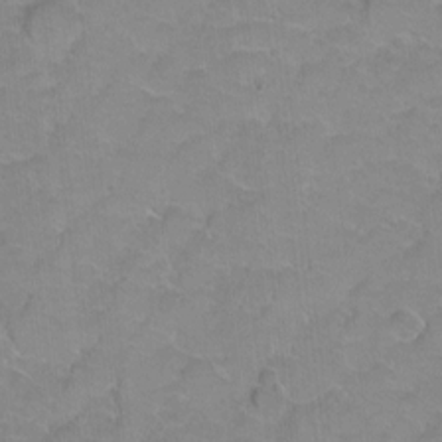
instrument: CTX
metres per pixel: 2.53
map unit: Hto
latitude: 2.5357
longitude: -32.9325
